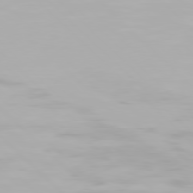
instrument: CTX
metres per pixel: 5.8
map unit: Hpe
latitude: 77.3103
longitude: -164.3278
